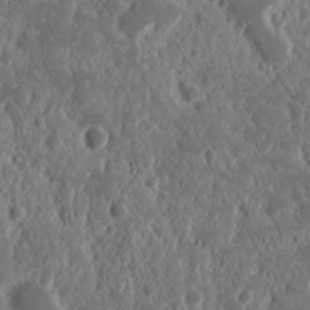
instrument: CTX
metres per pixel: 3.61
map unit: Nhu
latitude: 14.9136
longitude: -73.2348
